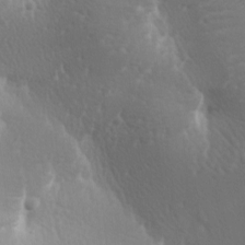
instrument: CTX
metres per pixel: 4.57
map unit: lAa
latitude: -9.4076
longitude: -125.6505
